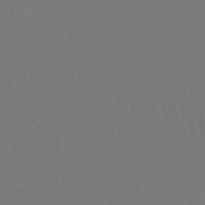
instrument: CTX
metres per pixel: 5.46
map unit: lHb
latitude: -45.6911
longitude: 76.3684
